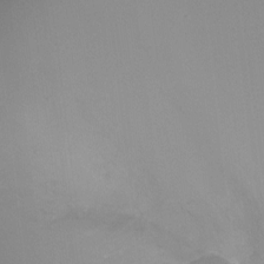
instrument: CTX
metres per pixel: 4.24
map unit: Ht
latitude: -10.5952
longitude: -28.5546
